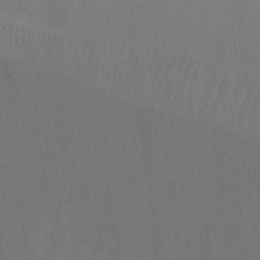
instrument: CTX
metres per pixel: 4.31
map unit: Ht
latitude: -2.5195
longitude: -20.2523
